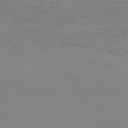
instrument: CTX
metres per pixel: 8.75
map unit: Hpe
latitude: 75.4049
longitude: -141.3859
